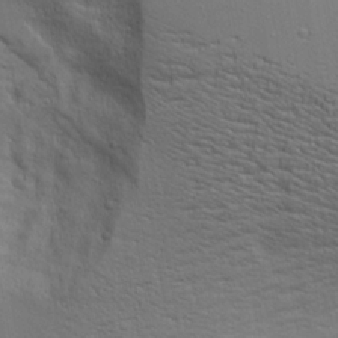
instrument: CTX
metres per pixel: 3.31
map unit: Aa
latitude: 17.8961
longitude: -125.3670
